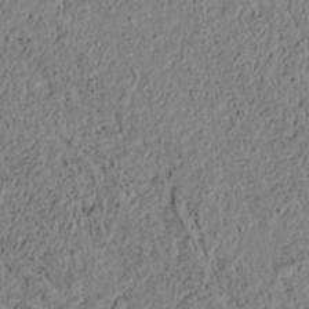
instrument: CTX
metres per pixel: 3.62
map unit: lAvf
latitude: 6.1578
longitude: 167.5399
